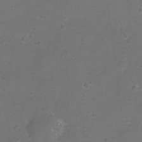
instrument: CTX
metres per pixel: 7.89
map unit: eHh
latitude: -11.9745
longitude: -61.1781
